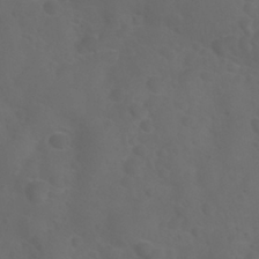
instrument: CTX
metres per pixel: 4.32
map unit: Nhu
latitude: 27.8395
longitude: -55.4993
